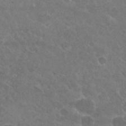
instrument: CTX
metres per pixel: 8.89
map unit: Hto
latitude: 26.2901
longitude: -36.6113
